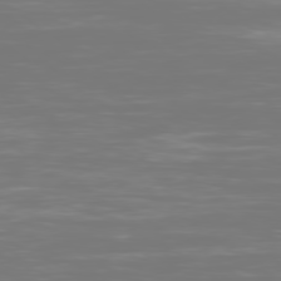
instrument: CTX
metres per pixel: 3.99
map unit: Ap
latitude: -79.3131
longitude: -60.3845
